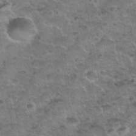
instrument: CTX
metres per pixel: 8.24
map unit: Nhu
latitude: 31.5938
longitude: -53.0648
